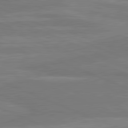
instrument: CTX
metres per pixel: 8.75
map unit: lApd
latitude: 81.5371
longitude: 168.2361
